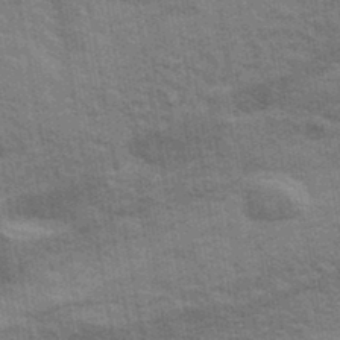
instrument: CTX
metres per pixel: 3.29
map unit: Ave
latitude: 39.1970
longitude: -109.1781
